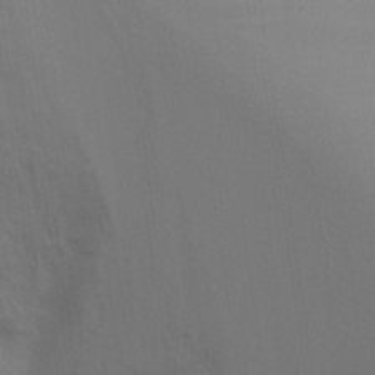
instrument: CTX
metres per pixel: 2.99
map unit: Ht
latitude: -8.8219
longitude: -28.7057
